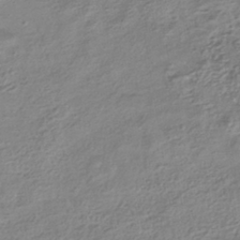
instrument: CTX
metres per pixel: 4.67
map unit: HNhu
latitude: -41.7855
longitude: 99.5966
